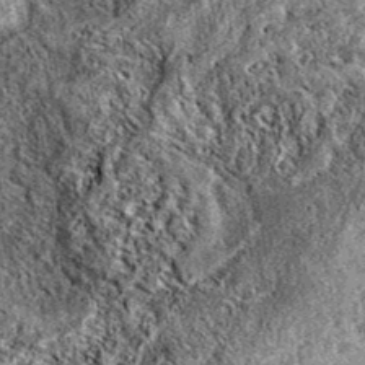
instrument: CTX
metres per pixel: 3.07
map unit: eAb
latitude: 38.6301
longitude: 111.2565
